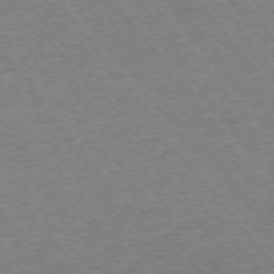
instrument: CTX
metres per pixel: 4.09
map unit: Ap
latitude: -74.7841
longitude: -82.1955
